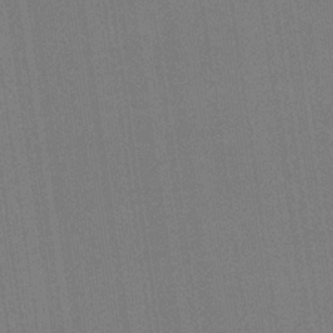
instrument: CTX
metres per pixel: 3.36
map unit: HNb
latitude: -32.5385
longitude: 57.7288
